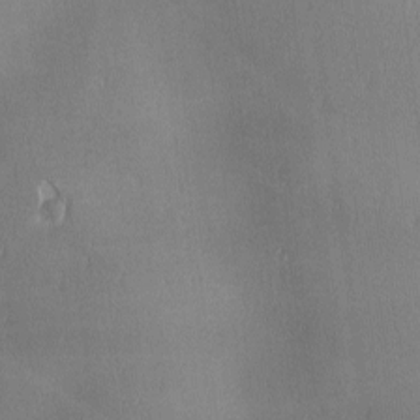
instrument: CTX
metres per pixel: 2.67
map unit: lAa
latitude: 0.9702
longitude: -116.8569
